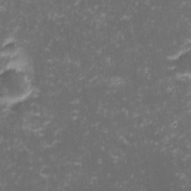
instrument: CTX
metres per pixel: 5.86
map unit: eHh
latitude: -1.4077
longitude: -86.4979
